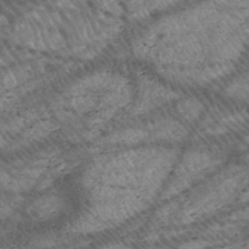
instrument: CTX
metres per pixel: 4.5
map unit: HNhu
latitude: -48.1795
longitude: 28.9542
